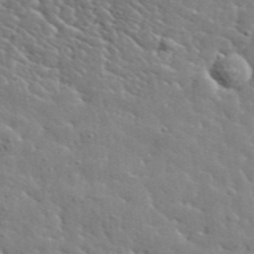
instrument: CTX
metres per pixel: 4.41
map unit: lHvf
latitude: 36.8191
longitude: -87.0647
